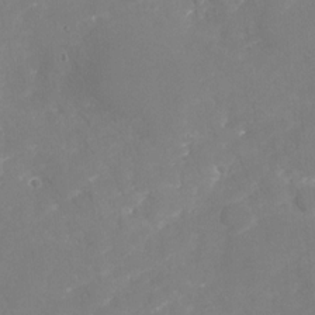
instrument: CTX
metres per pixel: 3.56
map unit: Nhu
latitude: -29.0109
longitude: -64.5924
